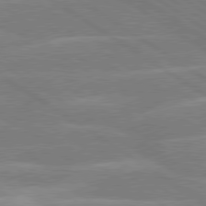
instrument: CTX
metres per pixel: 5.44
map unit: lApd
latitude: 79.4805
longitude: -122.9514
